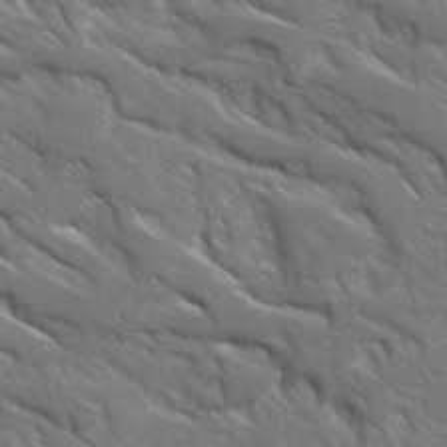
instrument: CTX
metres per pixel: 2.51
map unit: Ave
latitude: 17.4049
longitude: -130.6491
